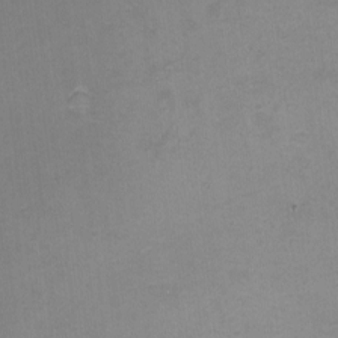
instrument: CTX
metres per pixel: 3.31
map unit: eHh
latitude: -1.8801
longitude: -79.6883
